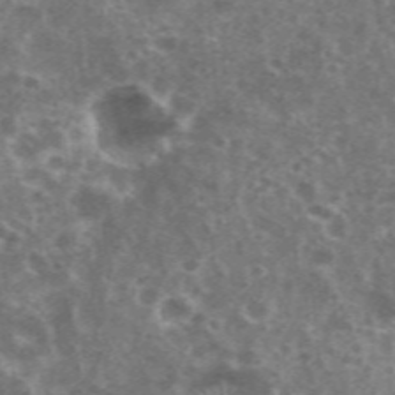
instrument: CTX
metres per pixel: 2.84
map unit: eHh
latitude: 35.4615
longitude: -59.7450
